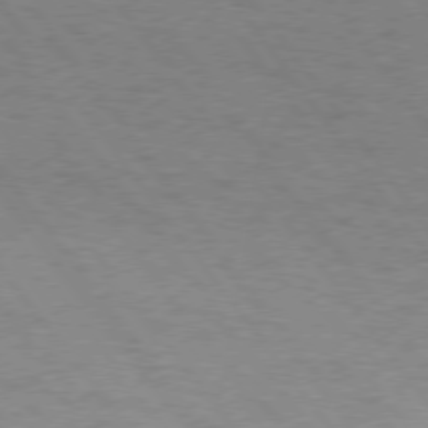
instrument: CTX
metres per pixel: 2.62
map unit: Hpe
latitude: 75.5749
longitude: -142.9892
